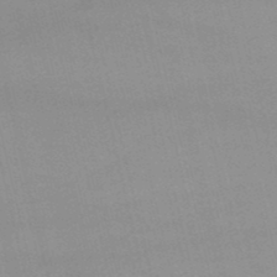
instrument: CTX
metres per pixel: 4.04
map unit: lHb
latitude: -48.7463
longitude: 70.5196
